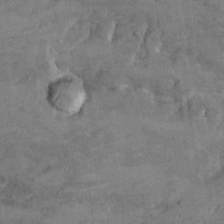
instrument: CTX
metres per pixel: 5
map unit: Hto
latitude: 9.6316
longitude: -36.2333
